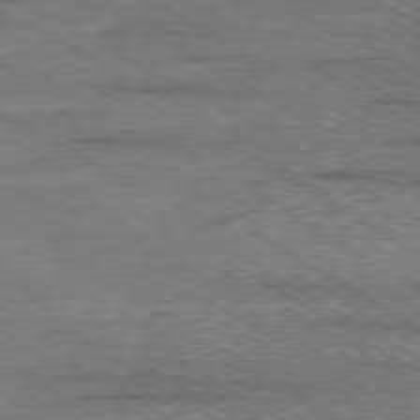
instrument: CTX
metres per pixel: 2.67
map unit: Ap
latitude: -79.8611
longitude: -83.1970
